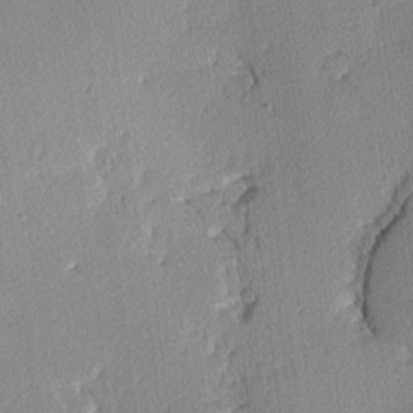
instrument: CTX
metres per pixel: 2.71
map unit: Hve
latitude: 3.1403
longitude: -121.3293
